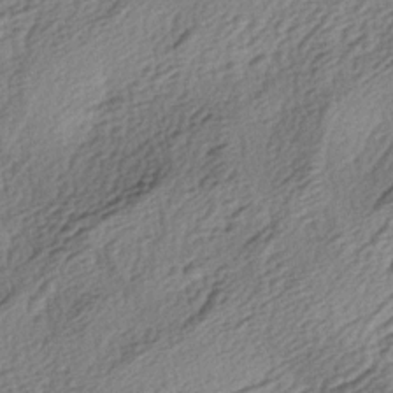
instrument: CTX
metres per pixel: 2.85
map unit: lAa
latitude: -3.7099
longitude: -123.6316
